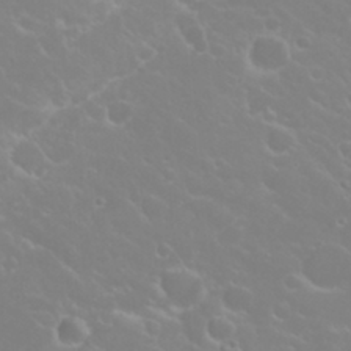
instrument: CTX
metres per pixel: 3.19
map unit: Nhu
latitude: 23.6505
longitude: -63.7072
